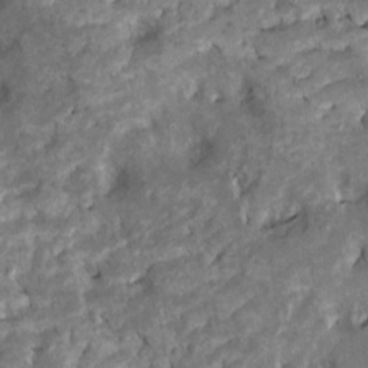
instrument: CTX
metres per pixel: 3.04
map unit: Htu
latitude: -7.3131
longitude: 145.6155
